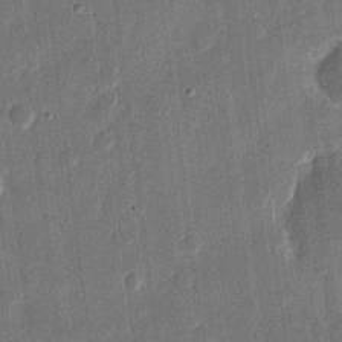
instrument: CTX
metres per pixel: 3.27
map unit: eHh
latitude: 11.7639
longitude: -70.4223
